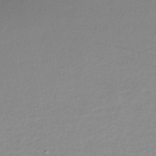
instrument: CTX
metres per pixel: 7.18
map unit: Nhe
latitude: -48.0661
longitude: -172.6679
